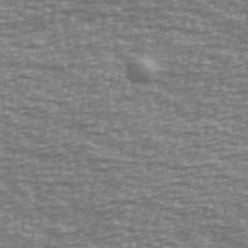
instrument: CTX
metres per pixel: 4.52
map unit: Ave
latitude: 40.3467
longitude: -113.3859
